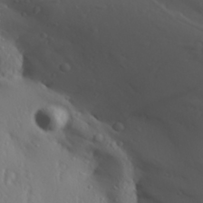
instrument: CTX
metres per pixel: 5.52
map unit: Aa
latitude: 30.4034
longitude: -132.7057
